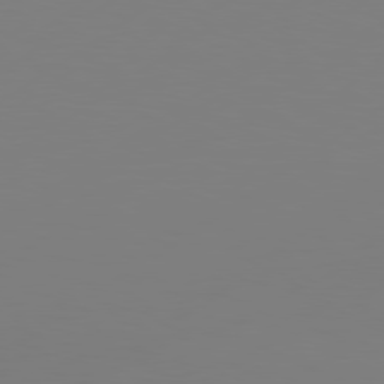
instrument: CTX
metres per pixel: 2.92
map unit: Hpe
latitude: 78.2523
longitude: -128.4223
